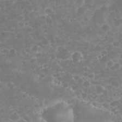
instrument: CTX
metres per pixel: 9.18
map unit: eHh
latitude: 32.4790
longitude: -61.2159
